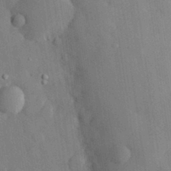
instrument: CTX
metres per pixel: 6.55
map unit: eHh
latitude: 28.8002
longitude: -80.2711
